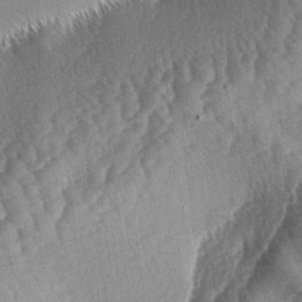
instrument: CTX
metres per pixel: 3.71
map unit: lAa
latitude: -4.3684
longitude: -127.4238
